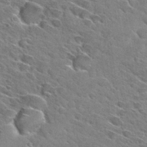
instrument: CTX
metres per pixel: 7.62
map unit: Hto
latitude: 28.8758
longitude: -42.9703
